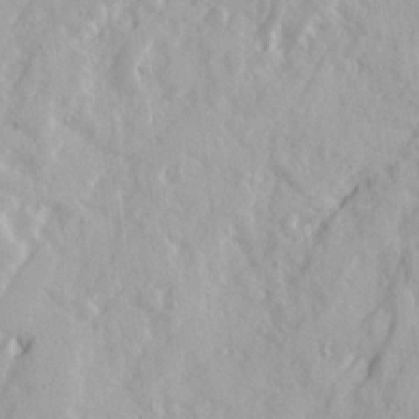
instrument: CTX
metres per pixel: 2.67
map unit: Ave
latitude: 21.4805
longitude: -130.9514
